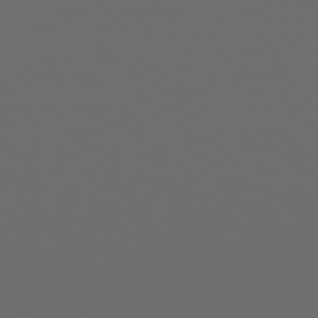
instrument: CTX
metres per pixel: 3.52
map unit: Hpe
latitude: 76.5923
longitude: -141.7449
